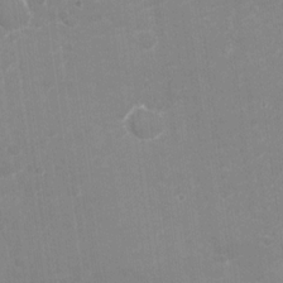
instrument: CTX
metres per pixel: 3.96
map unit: Nhu
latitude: -27.3131
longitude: -61.8394
